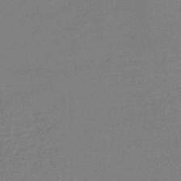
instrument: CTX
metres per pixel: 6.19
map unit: lHb
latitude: -44.5763
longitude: 60.6141
